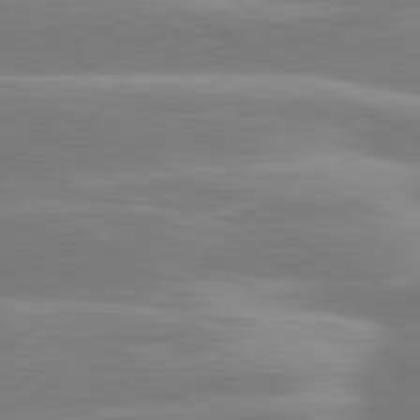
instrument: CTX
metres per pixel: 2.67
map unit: lApd
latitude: 80.8758
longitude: -128.2144
